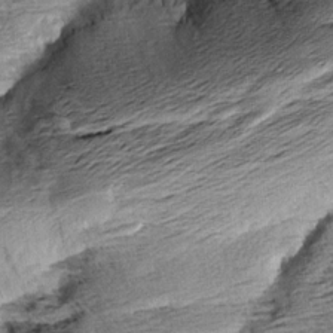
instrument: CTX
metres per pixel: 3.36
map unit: Aa
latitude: 8.0444
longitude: -140.8946
